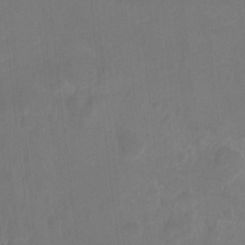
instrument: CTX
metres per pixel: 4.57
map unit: Nhu
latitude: -8.9353
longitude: -46.8569
